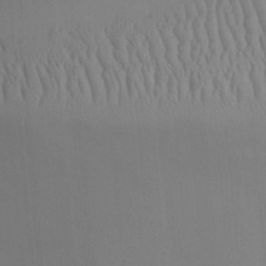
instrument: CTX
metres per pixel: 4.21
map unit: Aa
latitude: 26.0822
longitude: -131.6883
